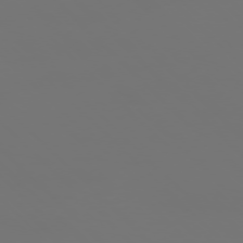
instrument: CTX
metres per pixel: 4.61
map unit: Ap
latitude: -77.1242
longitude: -62.0822
